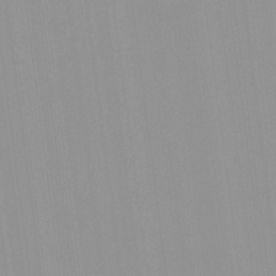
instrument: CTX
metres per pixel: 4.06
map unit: HNhu
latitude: -0.4818
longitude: -5.5560
